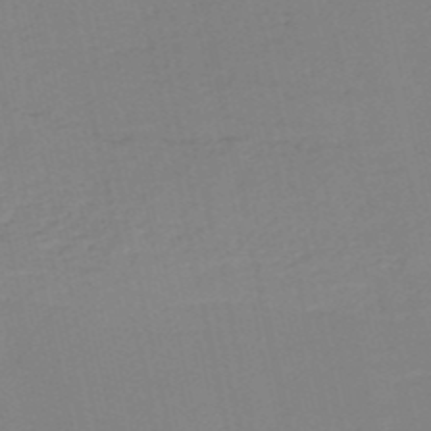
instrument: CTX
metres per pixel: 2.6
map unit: HNb
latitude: -53.1431
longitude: -39.4615
